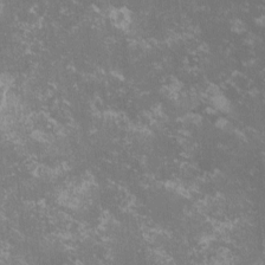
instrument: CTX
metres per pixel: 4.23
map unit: lHvf
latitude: -14.3496
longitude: -99.3103
